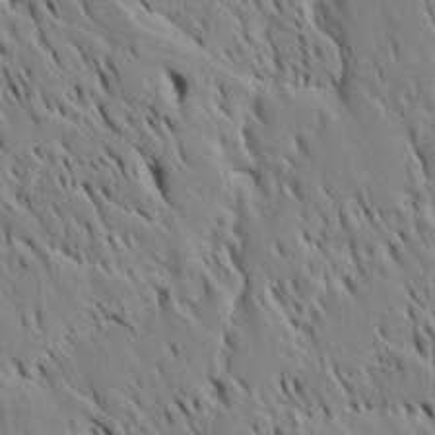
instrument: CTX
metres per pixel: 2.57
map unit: Htu
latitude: -4.2361
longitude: 151.7855
